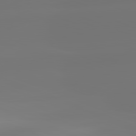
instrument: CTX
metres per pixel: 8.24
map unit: lApd
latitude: 82.1577
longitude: -150.9135
